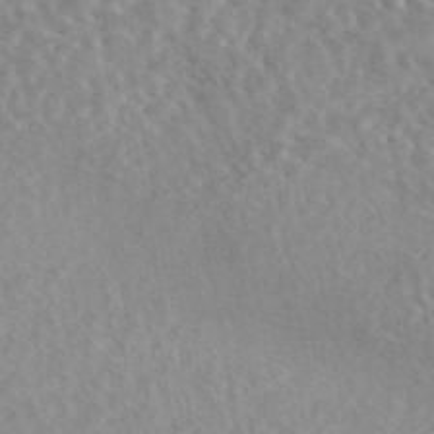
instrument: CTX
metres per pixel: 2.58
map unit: eAb
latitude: 44.7246
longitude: 115.5399
